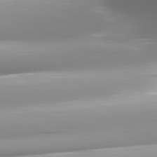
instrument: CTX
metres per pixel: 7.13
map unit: lApd
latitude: 82.2522
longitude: -147.8395
